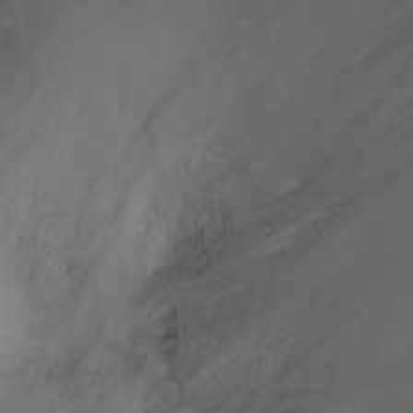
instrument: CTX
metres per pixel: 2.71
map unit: Ht
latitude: -2.7652
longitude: -18.5545
